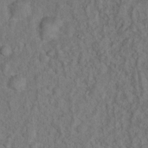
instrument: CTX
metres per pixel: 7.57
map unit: Ht
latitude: 15.1026
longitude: -37.8017
